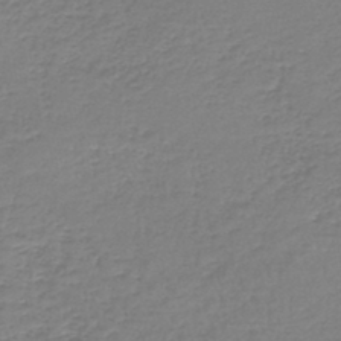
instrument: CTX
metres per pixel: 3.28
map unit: lHb
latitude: -44.4440
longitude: 58.8785
